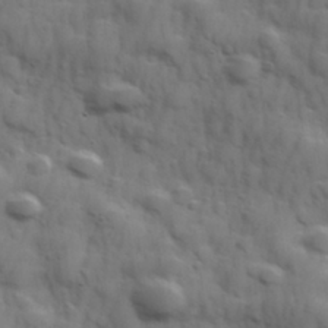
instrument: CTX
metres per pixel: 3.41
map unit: Hve
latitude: 31.5749
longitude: 150.3873
